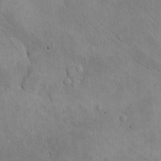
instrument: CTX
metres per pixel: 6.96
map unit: eHh
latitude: -8.5952
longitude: -68.8947
